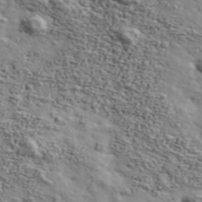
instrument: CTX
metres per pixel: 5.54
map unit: Ave
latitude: 43.0081
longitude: -110.4223
